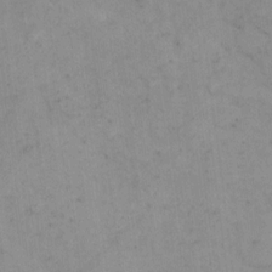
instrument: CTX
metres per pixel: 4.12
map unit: Hto
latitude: 5.9150
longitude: -62.0822
